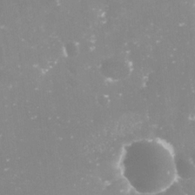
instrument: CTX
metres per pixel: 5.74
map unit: Nve
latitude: -17.8423
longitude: -59.3671
